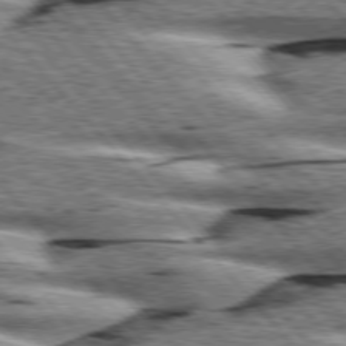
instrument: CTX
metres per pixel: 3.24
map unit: lApd
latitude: 76.2711
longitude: -82.4790
